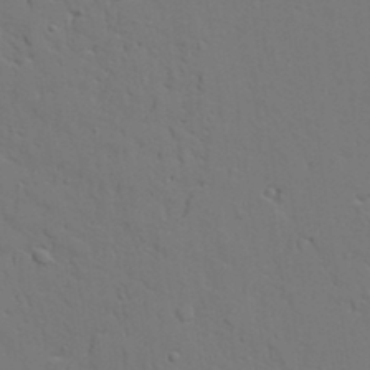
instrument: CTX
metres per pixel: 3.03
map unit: Aa
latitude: 19.5371
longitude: -125.9528
